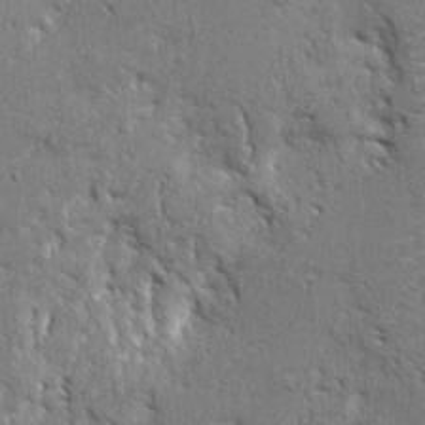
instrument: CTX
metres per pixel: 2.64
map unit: eHh
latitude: 2.6301
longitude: -78.1200
